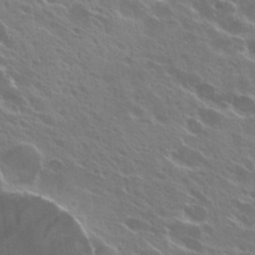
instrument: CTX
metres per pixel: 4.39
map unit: Hto
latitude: 27.4238
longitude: -41.1781
